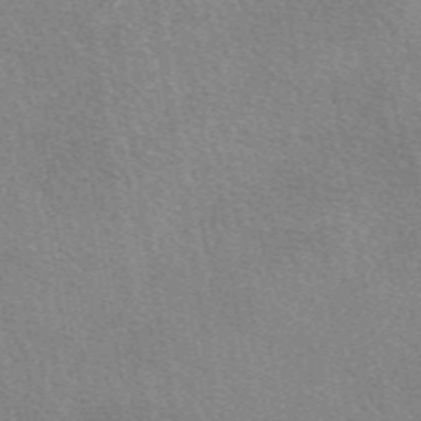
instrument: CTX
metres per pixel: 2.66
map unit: eAb
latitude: 49.7261
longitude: 114.9164
